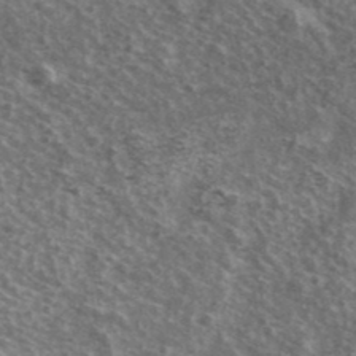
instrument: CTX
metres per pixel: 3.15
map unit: Ave
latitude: 39.3859
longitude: -109.4804
